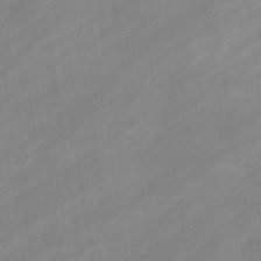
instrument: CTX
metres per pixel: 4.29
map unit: eHb
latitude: -37.5777
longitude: 79.5021
